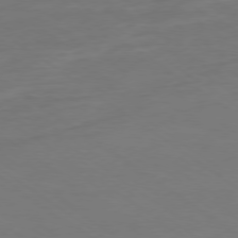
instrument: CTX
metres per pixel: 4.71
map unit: Ap
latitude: -79.1998
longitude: -61.4237
